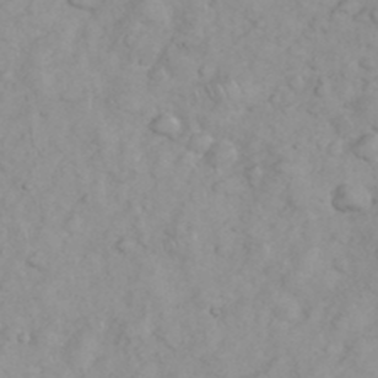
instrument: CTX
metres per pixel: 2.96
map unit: eHh
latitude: 35.6127
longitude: -63.3860
